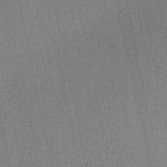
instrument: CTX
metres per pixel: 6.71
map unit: HNb
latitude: -52.7274
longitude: -46.7247
